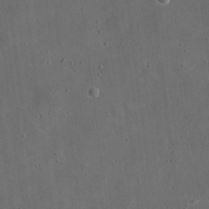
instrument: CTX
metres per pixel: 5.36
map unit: eHh
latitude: 23.5182
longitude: -67.0647
